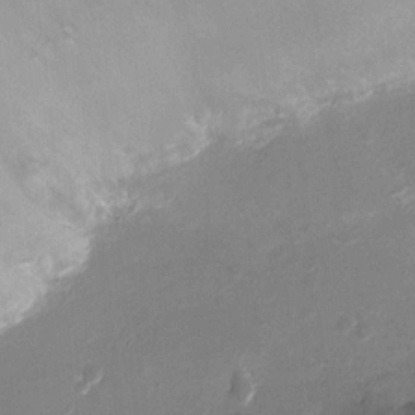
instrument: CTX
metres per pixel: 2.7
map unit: Ht
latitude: -9.8233
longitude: -20.8002
